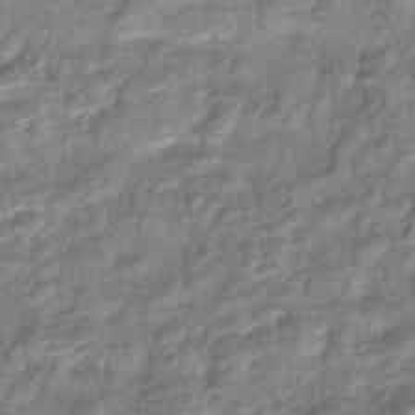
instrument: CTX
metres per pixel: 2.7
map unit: eHb
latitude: -39.4266
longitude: 80.8786
